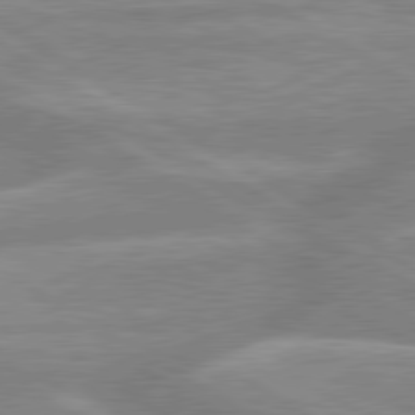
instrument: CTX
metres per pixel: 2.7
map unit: lApd
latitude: 80.0633
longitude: -165.5938
